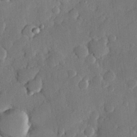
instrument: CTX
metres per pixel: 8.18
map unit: Hve
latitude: 25.6316
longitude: 150.6518
